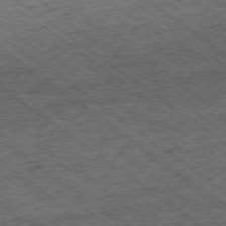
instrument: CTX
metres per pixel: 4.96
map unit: Ap
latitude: -79.4454
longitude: -50.9135
